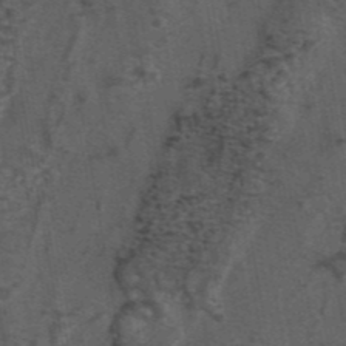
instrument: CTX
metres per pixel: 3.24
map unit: eAb
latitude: 43.8583
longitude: 106.3873
